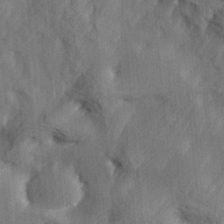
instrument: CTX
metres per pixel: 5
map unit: Hve
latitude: 31.4805
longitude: 149.0676
